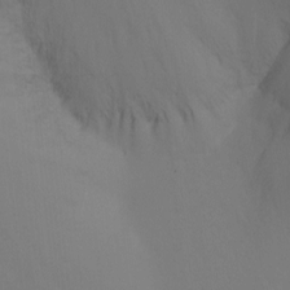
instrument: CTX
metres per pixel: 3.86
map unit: Nhu
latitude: -15.6911
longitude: -50.6868
